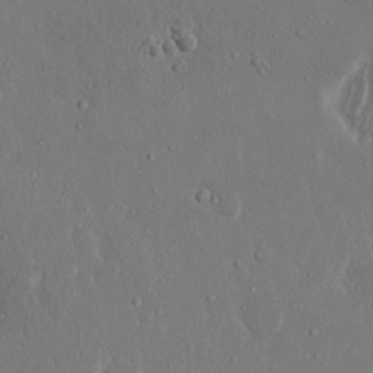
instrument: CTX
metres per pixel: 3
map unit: Nhu
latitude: 19.1025
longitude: -72.4034
